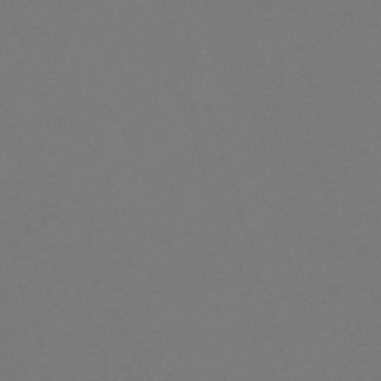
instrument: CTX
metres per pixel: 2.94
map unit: eHh
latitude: -63.3698
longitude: 52.8974
